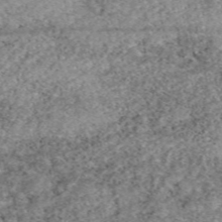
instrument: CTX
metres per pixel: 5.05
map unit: eAb
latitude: 49.1592
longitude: 107.9367
